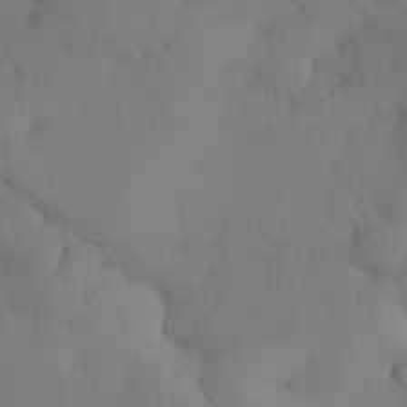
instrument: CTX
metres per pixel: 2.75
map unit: Nhu
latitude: 28.4601
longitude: -70.0255
